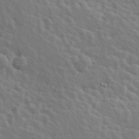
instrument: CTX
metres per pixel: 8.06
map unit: Hve
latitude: 25.6316
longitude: 145.3132
